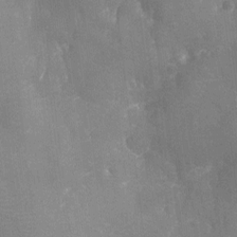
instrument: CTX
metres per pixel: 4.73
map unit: Ht
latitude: -12.5007
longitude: -25.3859
